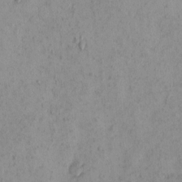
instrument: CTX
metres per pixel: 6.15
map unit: eHh
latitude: -0.0094
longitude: 18.3873
